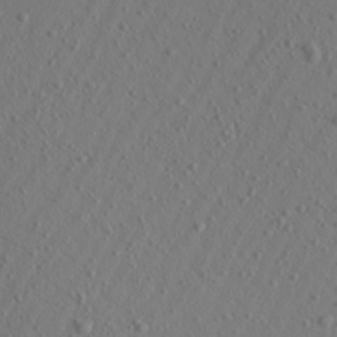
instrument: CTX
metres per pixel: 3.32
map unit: Aa
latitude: 21.3671
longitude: -145.6694
